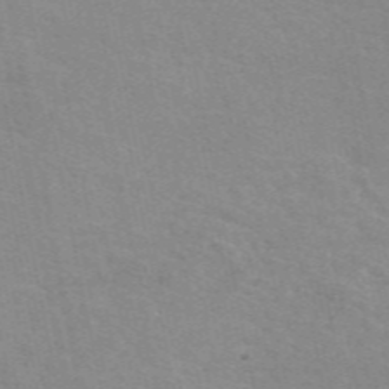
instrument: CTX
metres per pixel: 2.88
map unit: eAb
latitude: 50.3656
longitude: 111.8233
